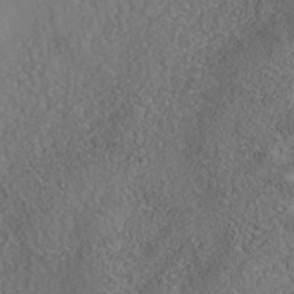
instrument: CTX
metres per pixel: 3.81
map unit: Nhe
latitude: -40.5196
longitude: -99.0647
